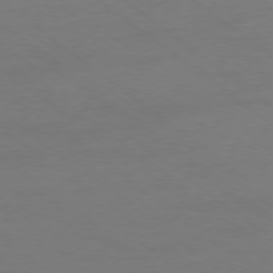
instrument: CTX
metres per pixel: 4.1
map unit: Ap
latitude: -78.7652
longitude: -55.8961
